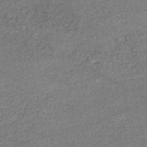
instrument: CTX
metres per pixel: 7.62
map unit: HNhu
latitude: -47.8800
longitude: 102.9731
